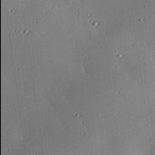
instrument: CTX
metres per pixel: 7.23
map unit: eHh
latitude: 25.1970
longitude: -89.9906
